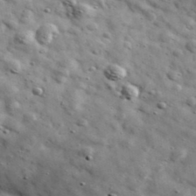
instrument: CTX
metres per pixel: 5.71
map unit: Ave
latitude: 41.3104
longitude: -107.3671
